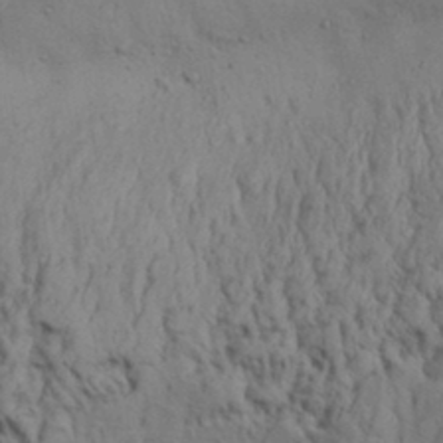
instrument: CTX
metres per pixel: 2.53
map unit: Aa
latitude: 32.3278
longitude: -135.8772
